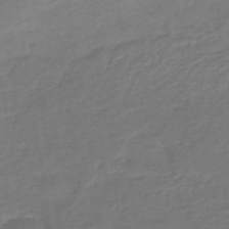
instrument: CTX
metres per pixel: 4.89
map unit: eHb
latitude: -46.0850
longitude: 89.6533
